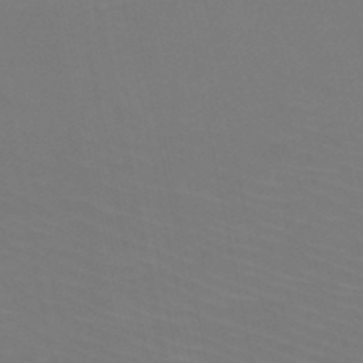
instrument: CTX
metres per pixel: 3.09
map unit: HNb
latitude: -50.0472
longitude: -50.8380
